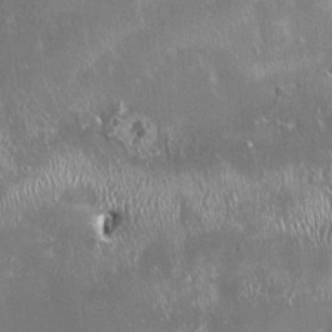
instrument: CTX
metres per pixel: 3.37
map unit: HNhu
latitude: 0.7624
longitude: 6.3873
